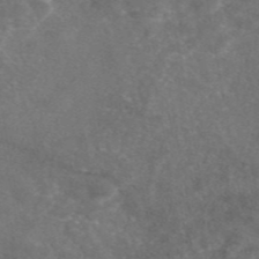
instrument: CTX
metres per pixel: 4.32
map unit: eAb
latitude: 47.0081
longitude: 110.1605
